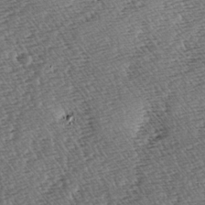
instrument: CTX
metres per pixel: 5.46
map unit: lAa
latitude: -3.5588
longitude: -122.4979
